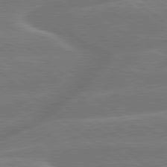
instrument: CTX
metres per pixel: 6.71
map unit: Hpe
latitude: 79.0270
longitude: -153.1970
